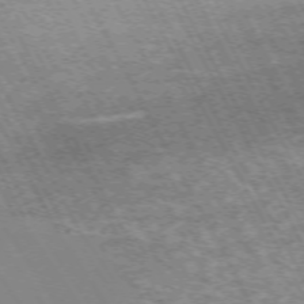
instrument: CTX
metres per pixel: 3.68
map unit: Hpe
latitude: -72.4062
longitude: 11.7856
